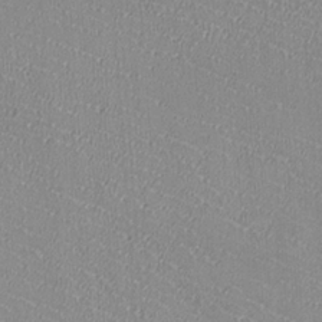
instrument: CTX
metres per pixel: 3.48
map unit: HNhu
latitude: -1.7856
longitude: -1.3859
